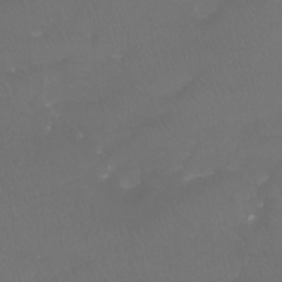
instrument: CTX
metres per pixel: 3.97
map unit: Htu
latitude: -7.5588
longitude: -33.7639
